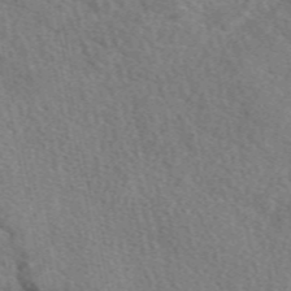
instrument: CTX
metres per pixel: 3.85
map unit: eAb
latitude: 49.7639
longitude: 116.7652
